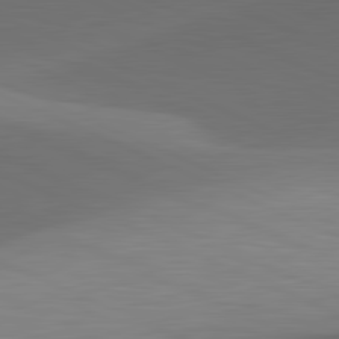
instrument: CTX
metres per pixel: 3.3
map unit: lApd
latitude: 81.6694
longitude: 130.7841
